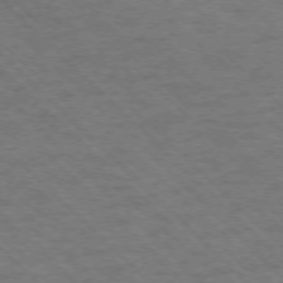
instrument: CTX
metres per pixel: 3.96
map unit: Ap
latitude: -75.9367
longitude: -80.3845
